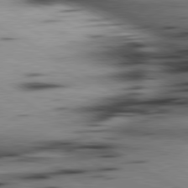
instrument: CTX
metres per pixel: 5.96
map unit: lApd
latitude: 80.2900
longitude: 163.0675
